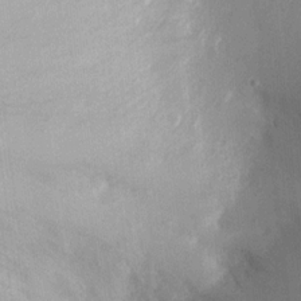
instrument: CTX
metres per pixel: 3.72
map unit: Ht
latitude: 1.2725
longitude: -19.8205
